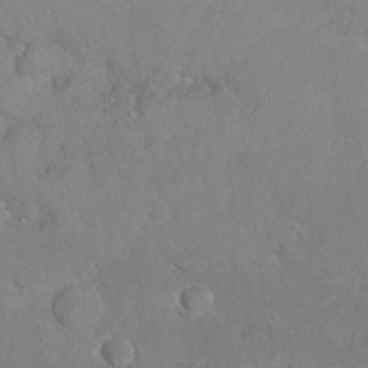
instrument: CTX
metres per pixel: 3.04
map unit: Nhu
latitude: 27.1025
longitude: -65.7639
